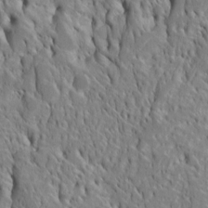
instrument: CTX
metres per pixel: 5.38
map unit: Htu
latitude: -4.9163
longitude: 152.3873
